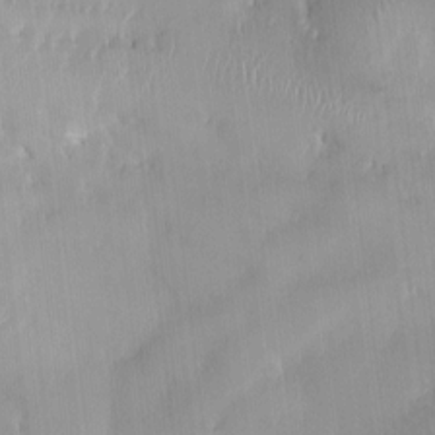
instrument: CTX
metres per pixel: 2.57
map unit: HNhu
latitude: 0.5734
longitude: -3.6127
